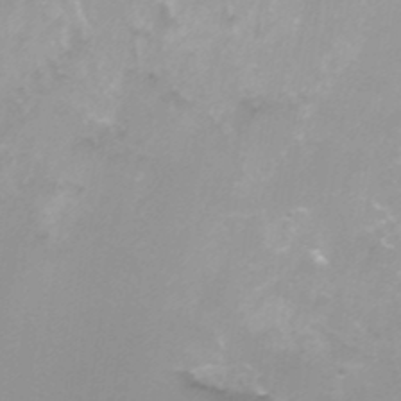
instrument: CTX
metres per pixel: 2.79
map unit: Nhu
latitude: -8.2928
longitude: -73.8583
